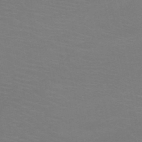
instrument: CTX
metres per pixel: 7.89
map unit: HNb
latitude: -48.8030
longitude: -46.1578
